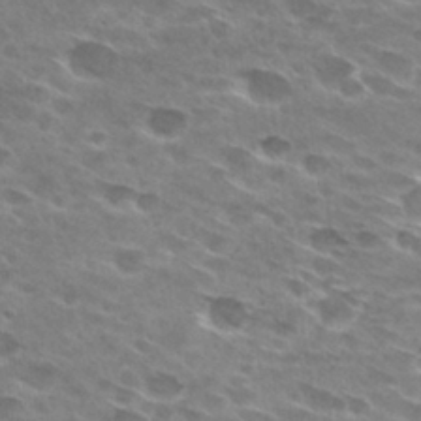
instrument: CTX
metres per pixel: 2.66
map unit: Hto
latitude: 29.2726
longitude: -42.7813
